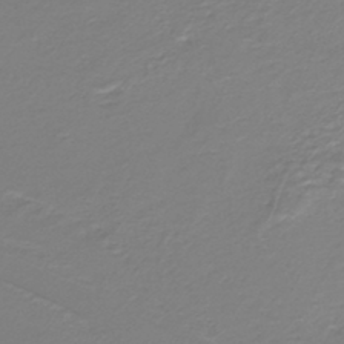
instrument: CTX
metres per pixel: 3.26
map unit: lHb
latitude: -42.0849
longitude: 52.4251
